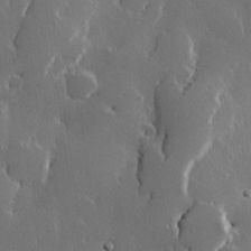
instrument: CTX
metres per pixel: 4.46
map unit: Hve
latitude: 22.7246
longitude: 146.4062
